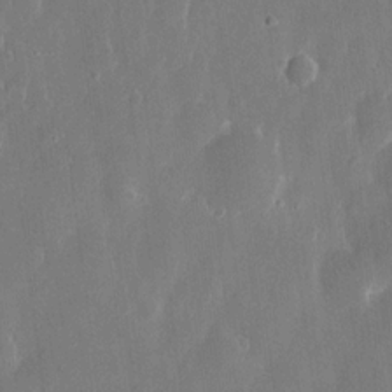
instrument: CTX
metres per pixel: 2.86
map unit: eHh
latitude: 13.7072
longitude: -71.9906
